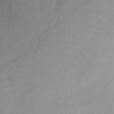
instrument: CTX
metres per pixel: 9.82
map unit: Nhu
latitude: -13.2565
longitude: -57.7260
